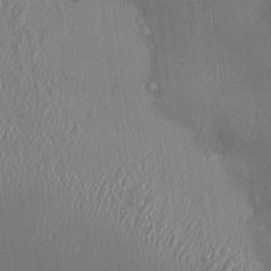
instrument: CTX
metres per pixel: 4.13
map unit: HNhu
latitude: 4.2711
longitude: 7.9367
